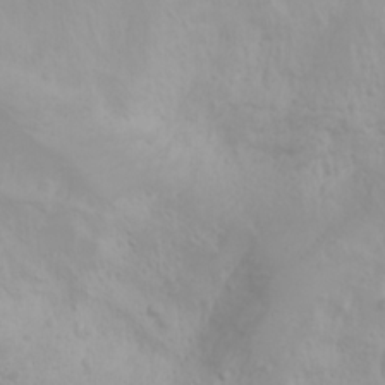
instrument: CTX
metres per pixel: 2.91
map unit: Nhu
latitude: -0.3873
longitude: -75.6316
